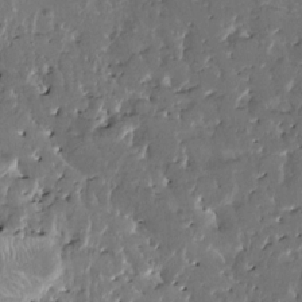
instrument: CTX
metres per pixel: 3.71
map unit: HNhu
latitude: 3.7449
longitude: 8.3684
